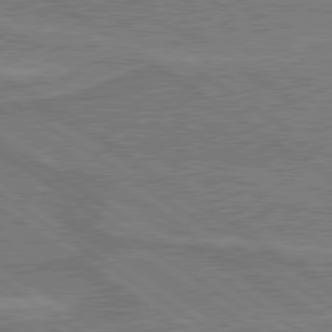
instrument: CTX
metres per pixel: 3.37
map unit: lApd
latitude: 79.8961
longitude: 166.4440
